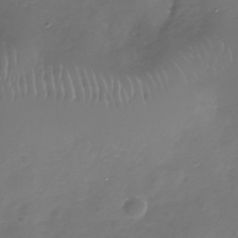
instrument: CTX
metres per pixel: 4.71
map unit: Nhe
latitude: -33.0865
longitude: -88.2334
